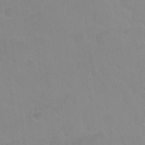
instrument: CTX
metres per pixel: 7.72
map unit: Nhu
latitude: 27.4804
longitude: -54.2900
